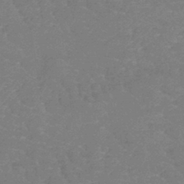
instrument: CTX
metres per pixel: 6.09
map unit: lHb
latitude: -41.2565
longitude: 66.2928
